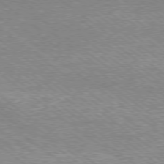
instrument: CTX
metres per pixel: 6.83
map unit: Ap
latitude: -79.0486
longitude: -82.2711
